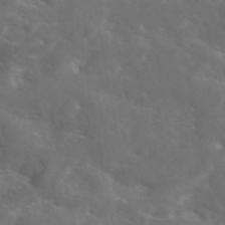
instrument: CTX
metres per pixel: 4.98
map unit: eAb
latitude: 45.9339
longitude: 125.5210
